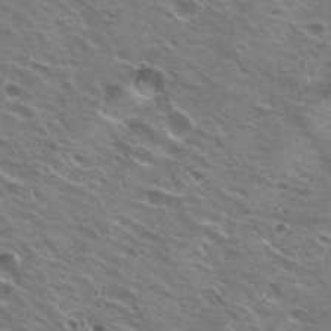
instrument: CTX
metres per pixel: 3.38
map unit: Hto
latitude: 23.1025
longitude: -31.7072
